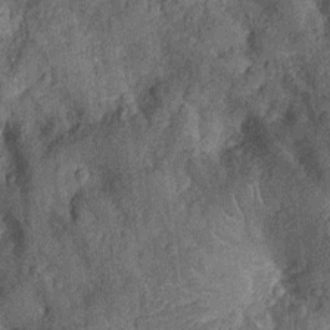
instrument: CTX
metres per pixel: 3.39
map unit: Nhu
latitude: -13.3132
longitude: -23.3482
